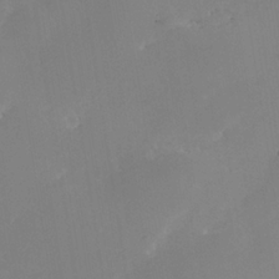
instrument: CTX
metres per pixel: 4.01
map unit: Nhe
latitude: -37.1242
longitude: -113.1214
